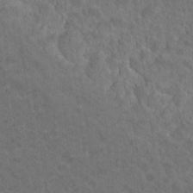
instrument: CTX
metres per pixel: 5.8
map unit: Hto
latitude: 19.2159
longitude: -40.2522
